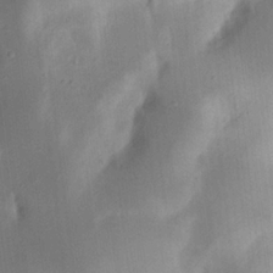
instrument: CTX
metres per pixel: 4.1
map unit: Nhu
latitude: 19.2159
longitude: -73.9906
